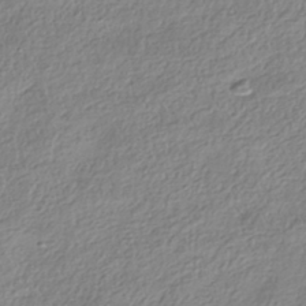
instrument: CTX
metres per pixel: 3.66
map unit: HNhu
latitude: -40.4251
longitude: 102.0661
